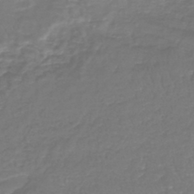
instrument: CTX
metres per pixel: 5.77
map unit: lHb
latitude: -41.3887
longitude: 65.5021
